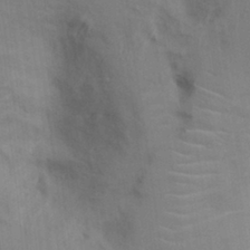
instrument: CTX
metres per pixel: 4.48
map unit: Ht
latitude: 0.3278
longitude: -14.1578
